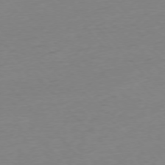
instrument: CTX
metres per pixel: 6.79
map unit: Ap
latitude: -76.6141
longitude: -92.9135
